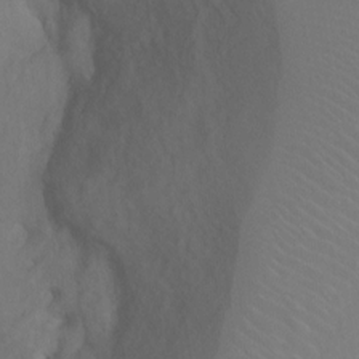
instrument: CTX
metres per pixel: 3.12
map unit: Ht
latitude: 0.4223
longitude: -35.9150
